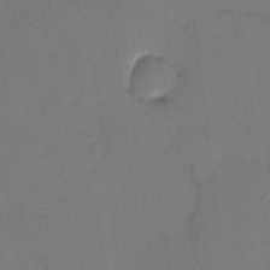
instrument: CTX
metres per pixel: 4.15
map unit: eHh
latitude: -3.7666
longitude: 17.7667
